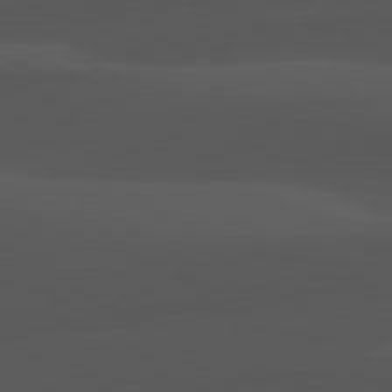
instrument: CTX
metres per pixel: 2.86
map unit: lApd
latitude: 81.9339
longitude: 127.6910
